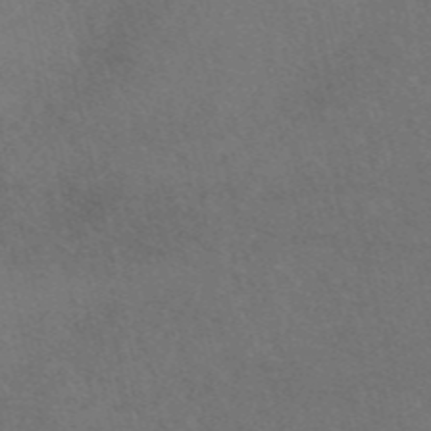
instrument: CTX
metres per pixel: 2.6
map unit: eAb
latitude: 47.4616
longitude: 112.3495
